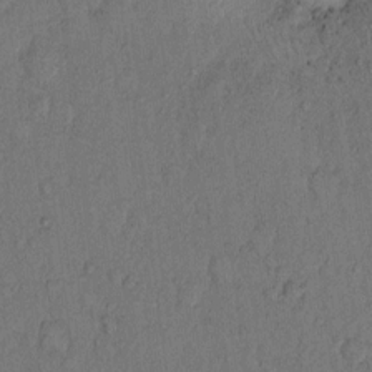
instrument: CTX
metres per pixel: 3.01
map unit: Hto
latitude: 9.2915
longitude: -58.3089
